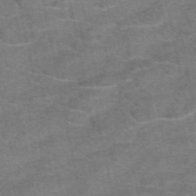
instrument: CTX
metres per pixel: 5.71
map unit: eAb
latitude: 48.6868
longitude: 103.4077
